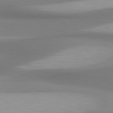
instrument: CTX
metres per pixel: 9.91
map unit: lApd
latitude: 80.8191
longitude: 174.8407
